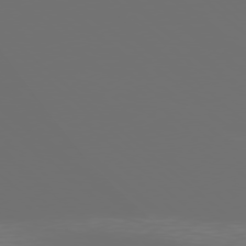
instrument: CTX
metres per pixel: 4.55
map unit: Ap
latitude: -78.7274
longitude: -68.8569
